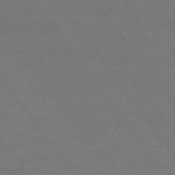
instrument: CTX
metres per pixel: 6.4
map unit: Ap
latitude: -74.4818
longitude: -70.0633
